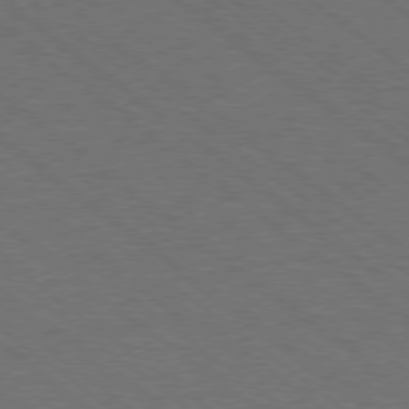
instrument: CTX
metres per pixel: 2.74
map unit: Ap
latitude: -78.8408
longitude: -83.4426
